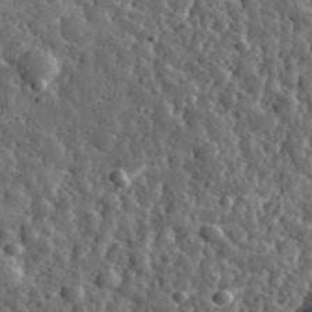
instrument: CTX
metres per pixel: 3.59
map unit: eHh
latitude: 35.0269
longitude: -80.1767
